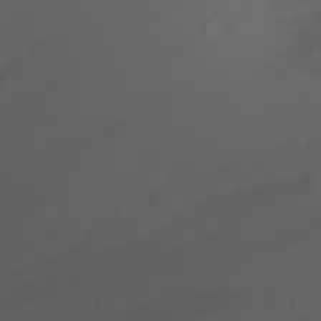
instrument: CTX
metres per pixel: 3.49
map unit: Nhu
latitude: -0.3873
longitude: -80.9325
